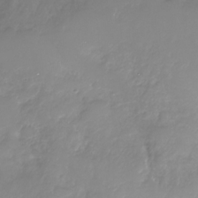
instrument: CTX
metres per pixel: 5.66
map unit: Nhe
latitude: -32.3684
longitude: -93.5182
